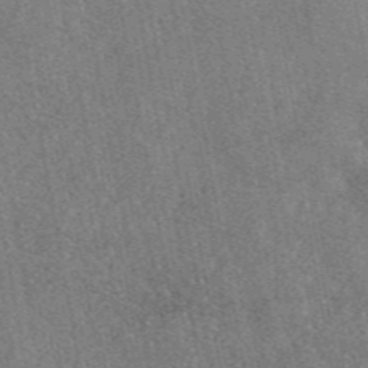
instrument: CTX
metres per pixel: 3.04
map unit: eAb
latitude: 46.8947
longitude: 107.2754
